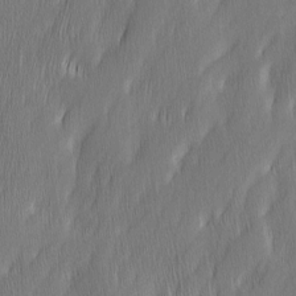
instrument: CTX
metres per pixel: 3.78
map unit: Ave
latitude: 9.7261
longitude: -105.7261
